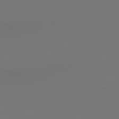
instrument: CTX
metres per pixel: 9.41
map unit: Hpe
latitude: 78.6680
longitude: 177.6344
